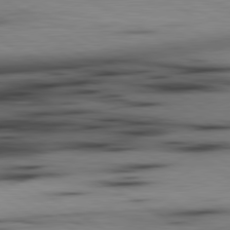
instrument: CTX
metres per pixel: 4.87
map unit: lApd
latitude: 80.1200
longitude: 161.1053
